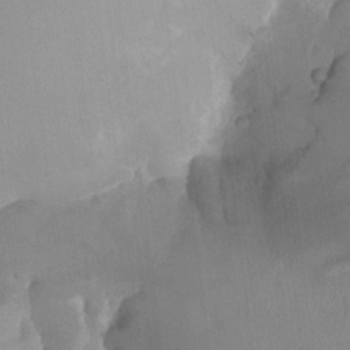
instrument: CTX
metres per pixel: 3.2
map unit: Aa
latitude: -13.5021
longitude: -59.4426
